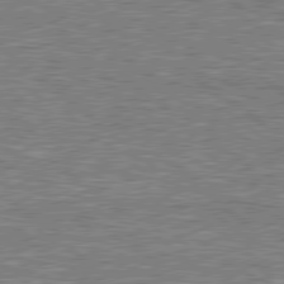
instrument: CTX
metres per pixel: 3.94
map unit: lApd
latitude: 78.9136
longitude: -157.7449
